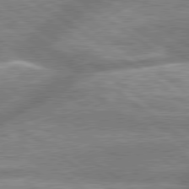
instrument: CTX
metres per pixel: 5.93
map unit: lApd
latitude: 79.4616
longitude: -159.1025
